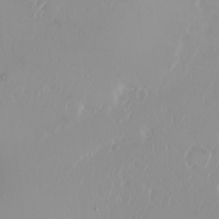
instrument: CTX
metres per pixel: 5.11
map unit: Ht
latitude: -1.4266
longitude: -61.1214
